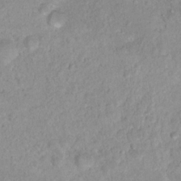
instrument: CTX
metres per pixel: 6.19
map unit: Nhu
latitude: 16.8380
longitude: -32.1200
